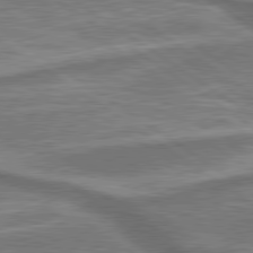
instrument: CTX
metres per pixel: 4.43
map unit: lApd
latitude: 79.9339
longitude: 171.5777
